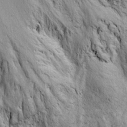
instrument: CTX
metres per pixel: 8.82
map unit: Ave
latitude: 23.3671
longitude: -133.5938
